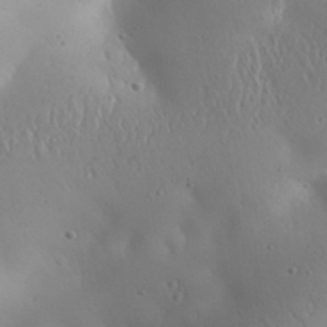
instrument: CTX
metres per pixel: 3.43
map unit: Aa
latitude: 31.6505
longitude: -143.5560
